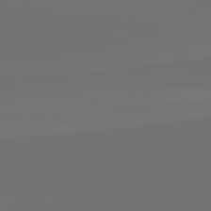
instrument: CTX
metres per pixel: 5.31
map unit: lApd
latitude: 82.5545
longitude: 144.8597
